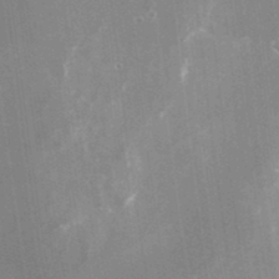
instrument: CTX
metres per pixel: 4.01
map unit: Nhu
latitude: -24.2928
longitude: -73.3671
